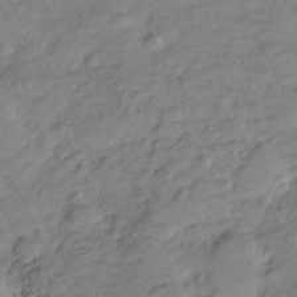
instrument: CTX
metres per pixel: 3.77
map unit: Hve
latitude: -28.9542
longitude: 94.7085
